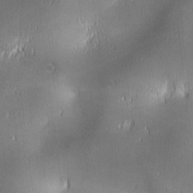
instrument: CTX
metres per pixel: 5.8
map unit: lAa
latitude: 1.7449
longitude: -117.0836
